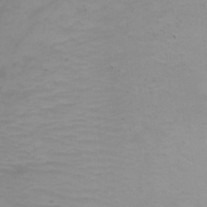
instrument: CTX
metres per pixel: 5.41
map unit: Ht
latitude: 1.1025
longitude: -36.6491
